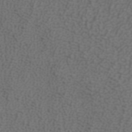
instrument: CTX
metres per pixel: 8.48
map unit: ANa
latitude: 38.5546
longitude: 23.6911
